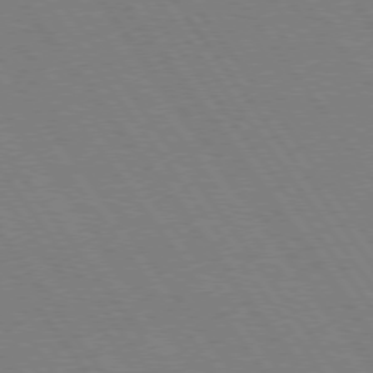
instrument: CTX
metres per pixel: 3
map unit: Hpe
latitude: 74.7246
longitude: -137.2915
